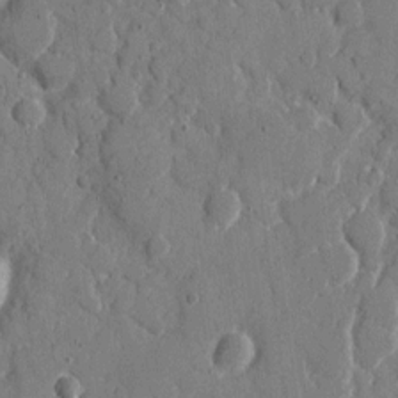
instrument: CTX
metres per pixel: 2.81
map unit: eHh
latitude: 9.0459
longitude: -67.3481
